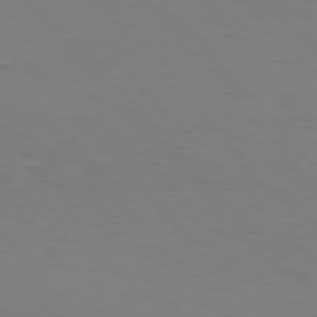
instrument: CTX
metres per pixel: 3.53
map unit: Hpe
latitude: 75.8394
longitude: -133.4993
